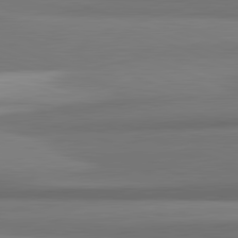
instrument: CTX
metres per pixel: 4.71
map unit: lApd
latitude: 82.0822
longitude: 169.6910
